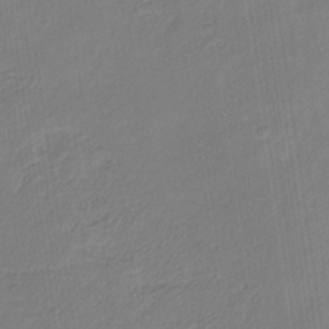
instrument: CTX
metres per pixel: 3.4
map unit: eHb
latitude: -30.4251
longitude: 67.4076
